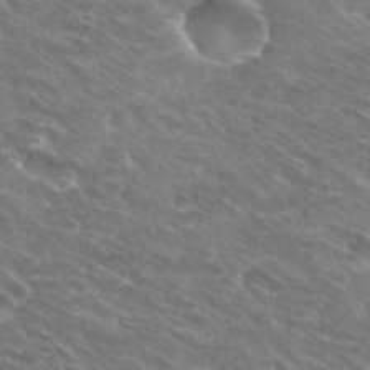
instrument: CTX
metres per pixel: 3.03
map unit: Hto
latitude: 31.4049
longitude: -44.2144
